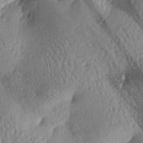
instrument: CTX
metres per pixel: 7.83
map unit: lAa
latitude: -6.3684
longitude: -127.1403
